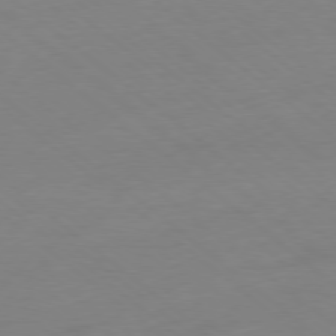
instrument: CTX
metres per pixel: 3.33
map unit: Ap
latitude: -78.4440
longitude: -98.9513
